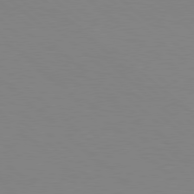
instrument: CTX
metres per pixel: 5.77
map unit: Hpe
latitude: 78.2145
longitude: -161.4237
